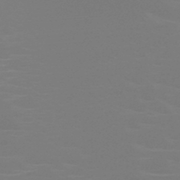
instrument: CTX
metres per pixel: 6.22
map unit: HNb
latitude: -46.5573
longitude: -44.0444
